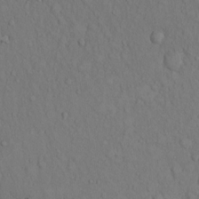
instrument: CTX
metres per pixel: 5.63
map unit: Hto
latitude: 14.3279
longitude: -61.7638
